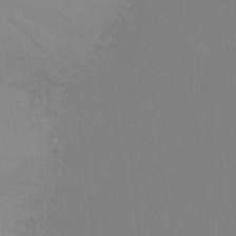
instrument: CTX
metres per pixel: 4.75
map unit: Htu
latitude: -14.6519
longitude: -47.7072
